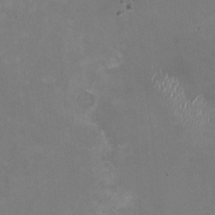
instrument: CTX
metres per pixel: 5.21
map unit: HNhu
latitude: -1.3888
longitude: -4.4412
